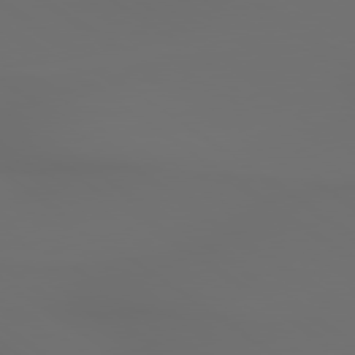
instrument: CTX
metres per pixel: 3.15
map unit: lApd
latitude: 79.5371
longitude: -175.5182
